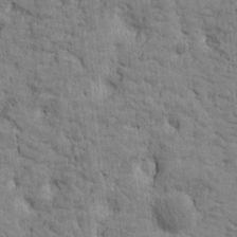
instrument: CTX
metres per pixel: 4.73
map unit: Htu
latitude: -2.9163
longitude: 175.2564
